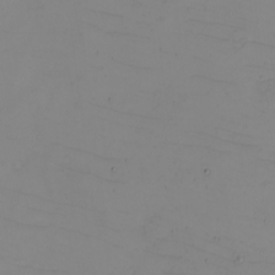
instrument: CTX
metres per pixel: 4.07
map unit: eHh
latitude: -6.1039
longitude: -80.0444
